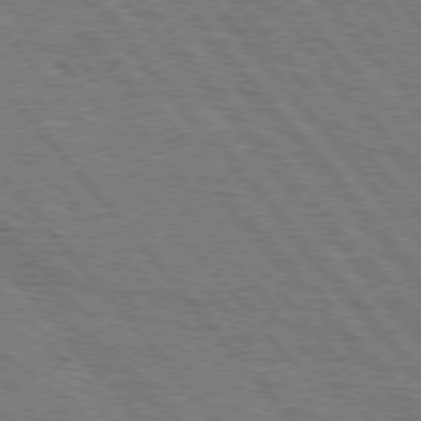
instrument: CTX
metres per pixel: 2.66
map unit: Hpe
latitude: 75.5371
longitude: -153.7261
